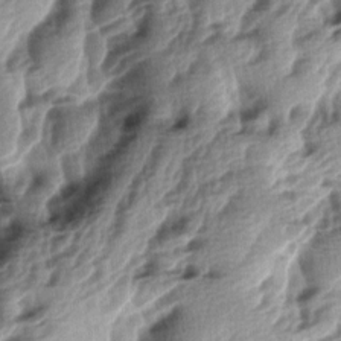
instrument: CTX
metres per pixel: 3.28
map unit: lAa
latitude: -5.3509
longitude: -123.9528
